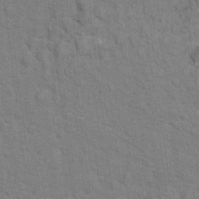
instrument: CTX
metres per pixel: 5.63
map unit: Hto
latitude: 17.0081
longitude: -38.1767
